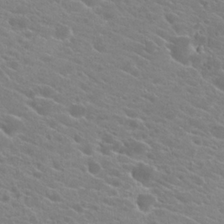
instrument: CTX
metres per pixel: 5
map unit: Hto
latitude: 21.8773
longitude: -39.1592
